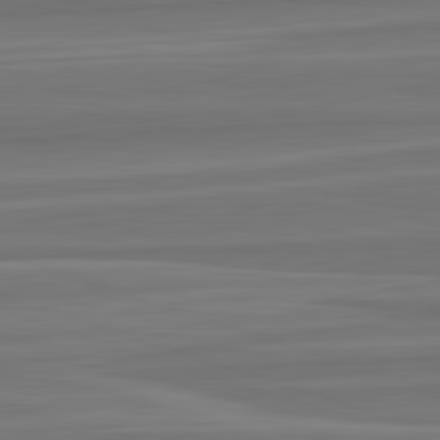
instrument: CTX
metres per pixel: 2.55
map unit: lApd
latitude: 82.8946
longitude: 168.8597
